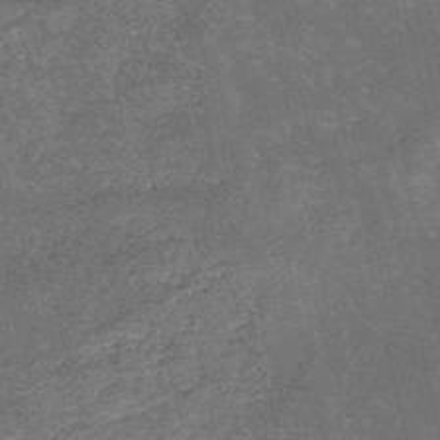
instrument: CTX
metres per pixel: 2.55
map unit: HNb
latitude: -52.1983
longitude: -40.3467
